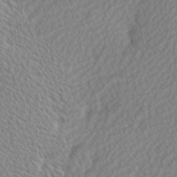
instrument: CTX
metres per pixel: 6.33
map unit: Hve
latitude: 2.2333
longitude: -121.7450
